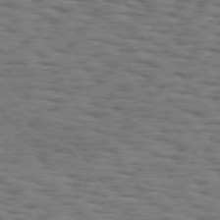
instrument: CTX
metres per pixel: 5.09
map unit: Hpe
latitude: 74.2334
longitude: -133.2915
